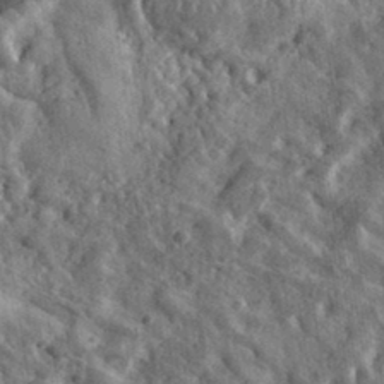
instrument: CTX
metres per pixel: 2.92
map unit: eHh
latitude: 33.9717
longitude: -79.7450
